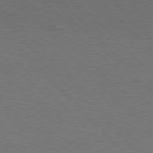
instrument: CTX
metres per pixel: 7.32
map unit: Hpe
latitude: 77.1781
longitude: -152.5924
